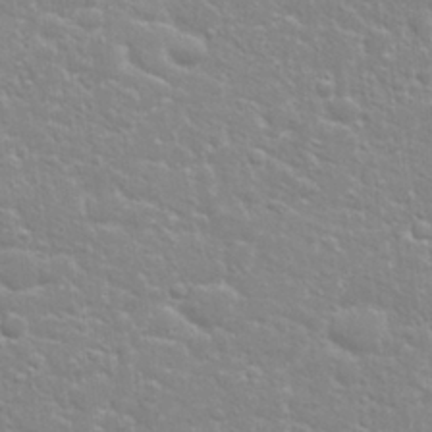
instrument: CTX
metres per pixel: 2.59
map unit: Nhu
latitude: 26.1956
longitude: -51.7071
